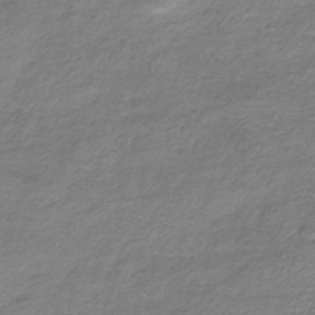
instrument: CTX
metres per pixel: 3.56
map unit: HNhu
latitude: -40.3684
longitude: 109.1620
